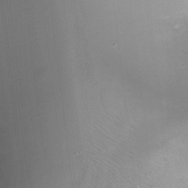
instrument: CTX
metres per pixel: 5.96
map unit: Ht
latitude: -15.5777
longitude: -40.8946
